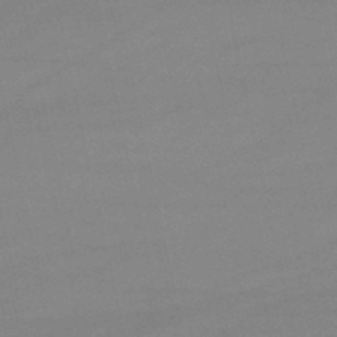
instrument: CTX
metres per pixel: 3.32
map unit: lHb
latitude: -46.7463
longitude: 70.2173
